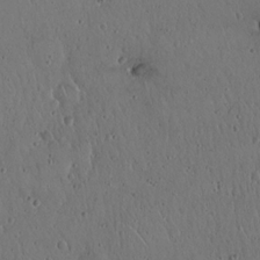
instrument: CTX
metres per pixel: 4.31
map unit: Hto
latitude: 18.0822
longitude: -59.5938
